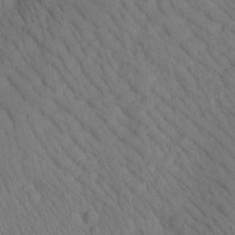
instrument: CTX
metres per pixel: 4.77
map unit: Htu
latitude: -0.3873
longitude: 173.8233
